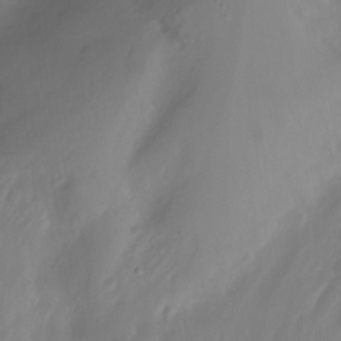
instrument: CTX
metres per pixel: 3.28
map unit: Nhu
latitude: -13.2565
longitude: -62.1389
